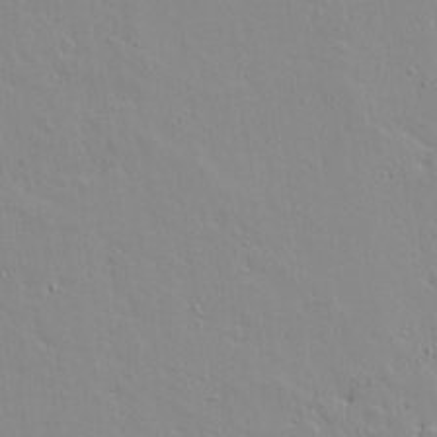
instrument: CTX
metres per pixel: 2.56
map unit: Aa
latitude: 17.2726
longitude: -124.6301
